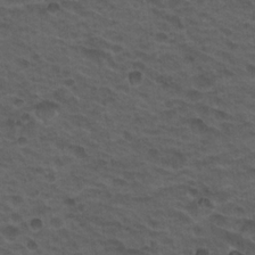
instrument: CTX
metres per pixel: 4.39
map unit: Hto
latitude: 19.1403
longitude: -32.2900
